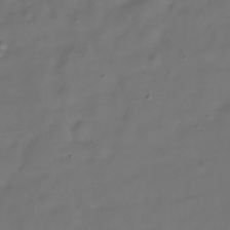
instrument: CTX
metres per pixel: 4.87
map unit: Hve
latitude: -31.1809
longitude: 94.1983
